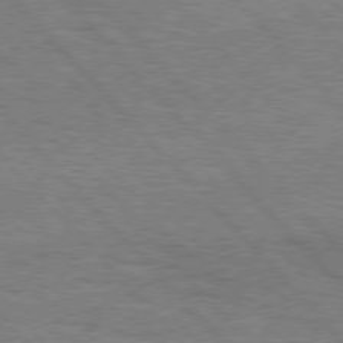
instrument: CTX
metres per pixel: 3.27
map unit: Hpe
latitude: 76.5168
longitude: -161.2348
